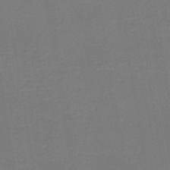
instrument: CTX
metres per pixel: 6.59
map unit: HNb
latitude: -50.5952
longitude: -48.5924
